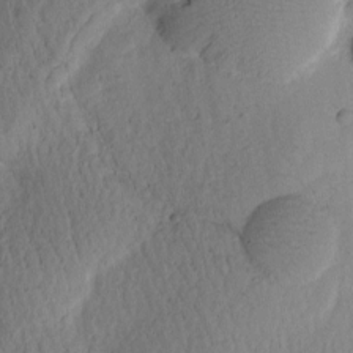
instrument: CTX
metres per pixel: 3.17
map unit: Htu
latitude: 0.5168
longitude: 175.7288
